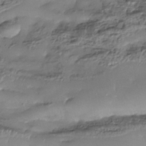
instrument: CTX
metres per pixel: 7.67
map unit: Nhe
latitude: -37.6532
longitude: -119.4993
